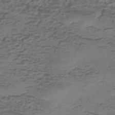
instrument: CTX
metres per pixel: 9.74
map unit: eHh
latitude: -43.1620
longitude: 120.3306
